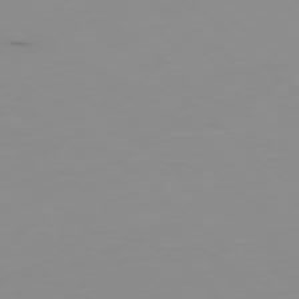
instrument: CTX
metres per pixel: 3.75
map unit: Hpe
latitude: -78.2739
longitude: 15.7667
